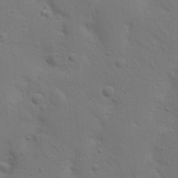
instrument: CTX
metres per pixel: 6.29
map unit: Nhu
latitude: 22.5546
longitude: -73.4805
